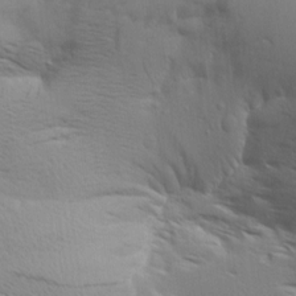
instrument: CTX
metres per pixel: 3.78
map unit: Aa
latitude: 9.0081
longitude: -140.9135
